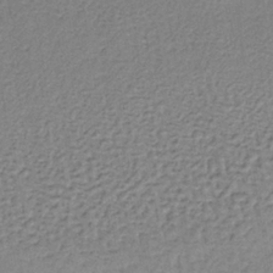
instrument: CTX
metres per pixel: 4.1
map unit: lHb
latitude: -36.8786
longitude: 59.8611
